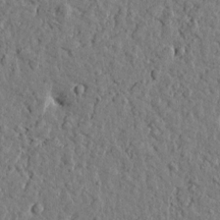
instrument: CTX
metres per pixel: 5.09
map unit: Htu
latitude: 0.5545
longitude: -178.8380
